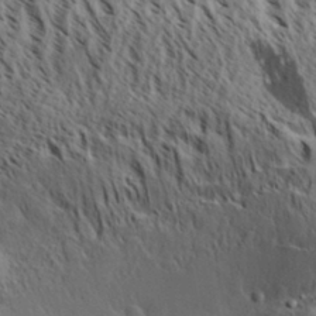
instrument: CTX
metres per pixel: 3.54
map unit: Aa
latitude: 31.0648
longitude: -138.0255
